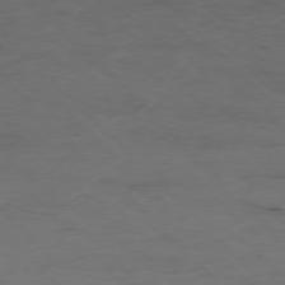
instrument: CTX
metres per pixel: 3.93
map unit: Hpe
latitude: -77.0486
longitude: -18.0822
